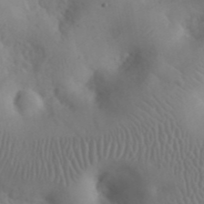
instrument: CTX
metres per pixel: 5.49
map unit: eHh
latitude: 25.5371
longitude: -66.8758
